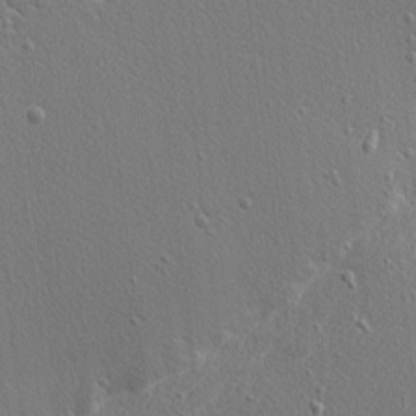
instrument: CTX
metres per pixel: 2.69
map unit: Nhu
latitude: 0.6301
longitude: -77.7260
